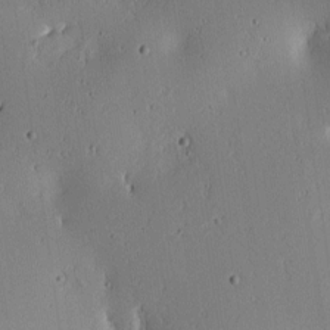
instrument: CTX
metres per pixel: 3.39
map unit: lAa
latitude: 6.4223
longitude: -113.8205
